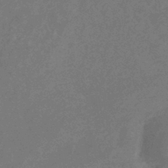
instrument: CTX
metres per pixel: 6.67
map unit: lHb
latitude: -40.5196
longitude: 74.8030
